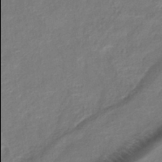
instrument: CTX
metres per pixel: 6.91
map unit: lHb
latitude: -40.6140
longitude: 78.0094
